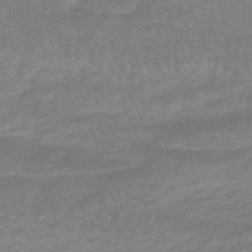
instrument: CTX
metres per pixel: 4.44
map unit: HNhu
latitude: -45.6533
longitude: 90.8786
